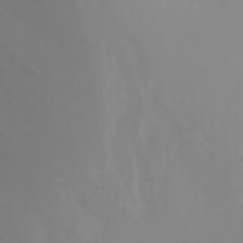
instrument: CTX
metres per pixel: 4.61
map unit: Ht
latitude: -2.4062
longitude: -62.1200
